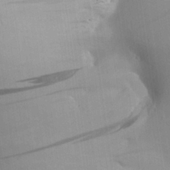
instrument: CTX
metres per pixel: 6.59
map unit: Aa
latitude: 26.0633
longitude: -137.2726
